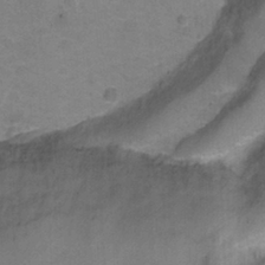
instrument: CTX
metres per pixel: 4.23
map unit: Ht
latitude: 1.3670
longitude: -33.3104
